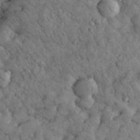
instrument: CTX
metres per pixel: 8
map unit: eHh
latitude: 32.7813
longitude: -68.2712
